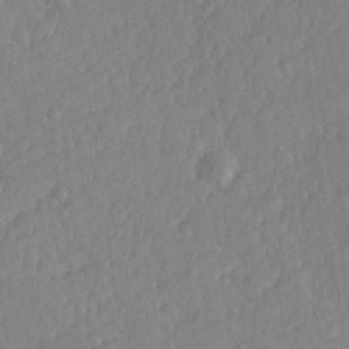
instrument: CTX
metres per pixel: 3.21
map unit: Hve
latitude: 25.7071
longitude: 143.9745
